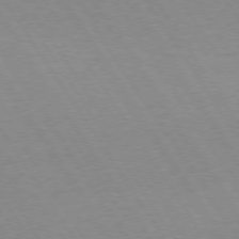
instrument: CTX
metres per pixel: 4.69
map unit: Hpe
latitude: 74.1389
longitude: -140.1766
